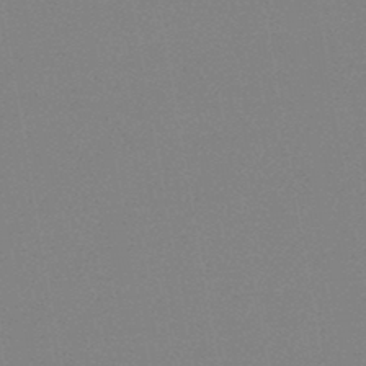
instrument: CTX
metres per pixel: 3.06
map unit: HNb
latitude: -44.7841
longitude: -40.3467
